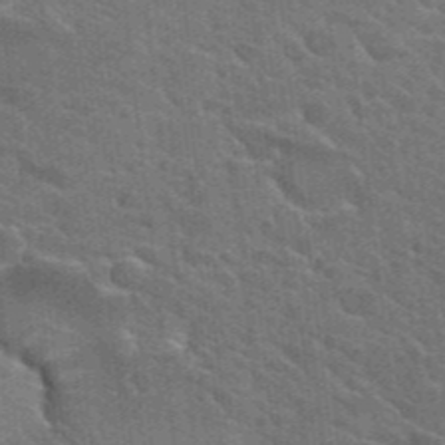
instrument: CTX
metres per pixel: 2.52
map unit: Hto
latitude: 25.8016
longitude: -37.0081
